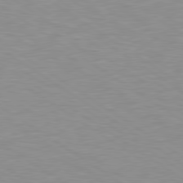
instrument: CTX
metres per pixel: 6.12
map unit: lApd
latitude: 79.1781
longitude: -95.4805
